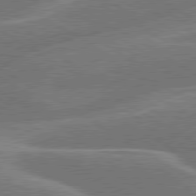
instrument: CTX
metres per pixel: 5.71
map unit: lApd
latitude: 79.9339
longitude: -131.5372
